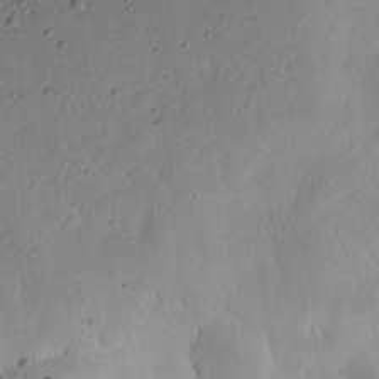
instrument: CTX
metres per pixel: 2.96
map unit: lAvf
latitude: 8.8758
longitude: 167.0108
